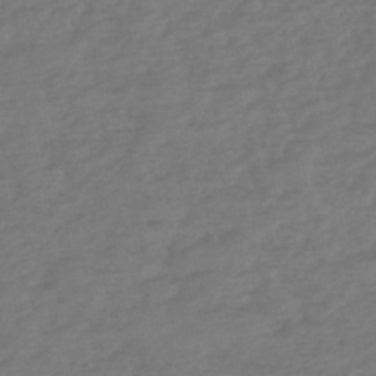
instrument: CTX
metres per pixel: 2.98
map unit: eHh
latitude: -51.6155
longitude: -24.8946
